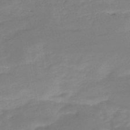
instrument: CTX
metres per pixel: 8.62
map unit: HNb
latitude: -50.7841
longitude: -39.0269
